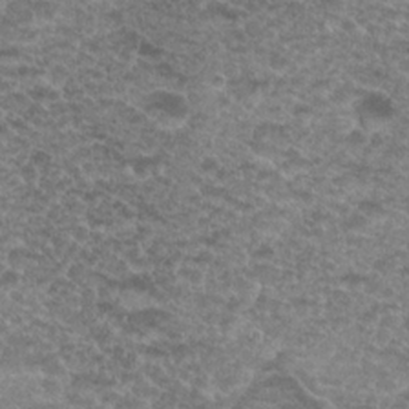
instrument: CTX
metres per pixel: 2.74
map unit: Hto
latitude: 19.8583
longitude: -36.9136
